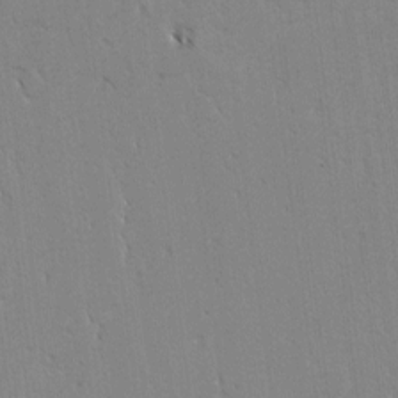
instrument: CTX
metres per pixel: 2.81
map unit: lAvf
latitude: -4.7463
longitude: -114.1577
